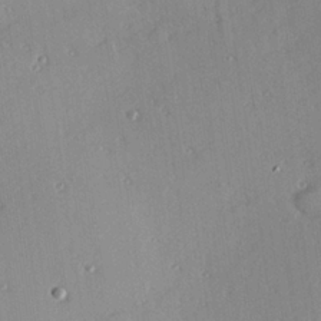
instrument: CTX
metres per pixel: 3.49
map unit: Hve
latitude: 25.4237
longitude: -93.2537
